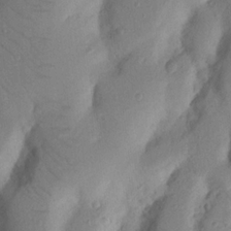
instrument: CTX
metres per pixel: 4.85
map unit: Nhu
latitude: 19.0269
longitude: -77.0836
